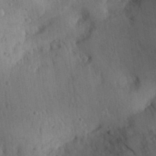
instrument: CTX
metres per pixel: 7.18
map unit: Aa
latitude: 30.8002
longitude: -144.5357
